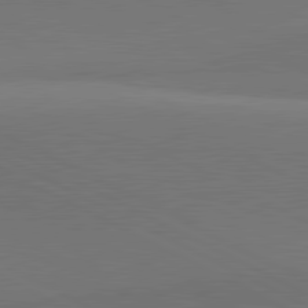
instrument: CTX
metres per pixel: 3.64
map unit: lApd
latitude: 81.4237
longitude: 146.4629
